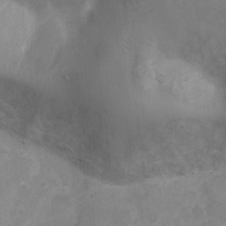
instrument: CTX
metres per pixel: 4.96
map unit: Nhu
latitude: 5.5371
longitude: -17.2726
